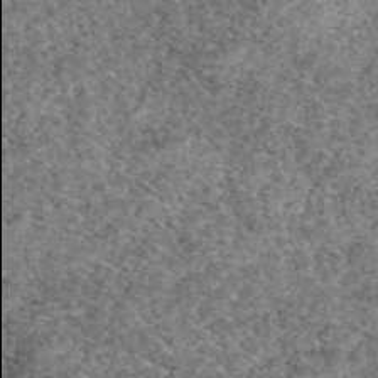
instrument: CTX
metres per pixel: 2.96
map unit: eAb
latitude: 49.8961
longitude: 110.0094
